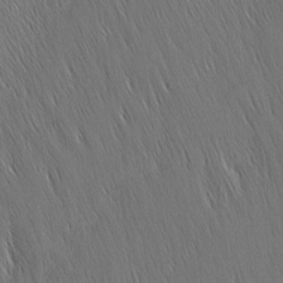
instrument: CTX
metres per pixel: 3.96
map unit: Nhu
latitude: -5.0297
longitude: -151.4426
